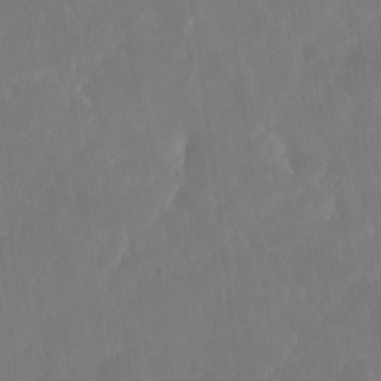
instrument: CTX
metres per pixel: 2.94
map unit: Nhu
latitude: -13.2943
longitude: -70.6490
